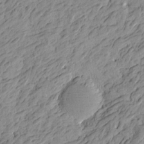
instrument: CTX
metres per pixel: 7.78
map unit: Htu
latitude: -4.1228
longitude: -176.1200
